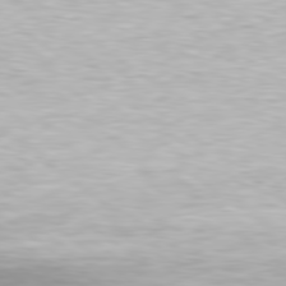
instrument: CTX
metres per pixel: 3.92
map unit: Hpe
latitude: 79.5938
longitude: -128.9325
